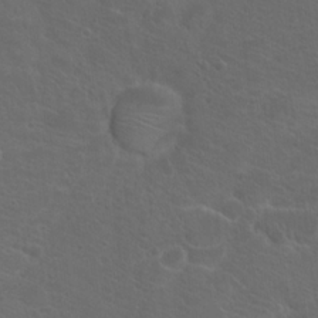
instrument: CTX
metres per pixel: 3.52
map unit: Hto
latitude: 19.2726
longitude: -36.4034
